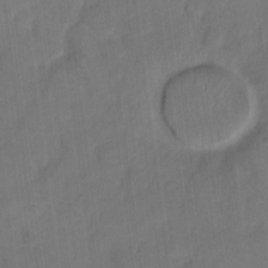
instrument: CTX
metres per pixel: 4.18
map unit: eHh
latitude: 14.3090
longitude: -65.9906
